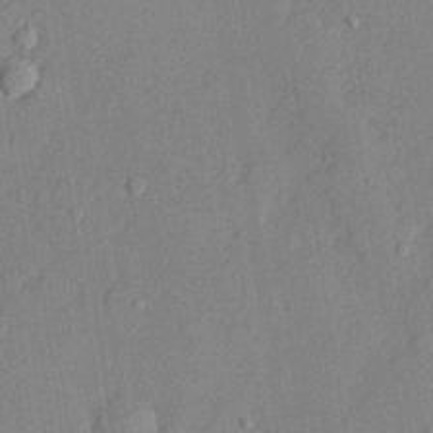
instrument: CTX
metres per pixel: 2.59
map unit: lHvf
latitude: 21.9528
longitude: 144.3684
